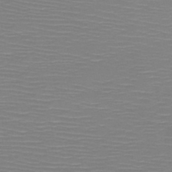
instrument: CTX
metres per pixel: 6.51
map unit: HNb
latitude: -48.1228
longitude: -44.5923
